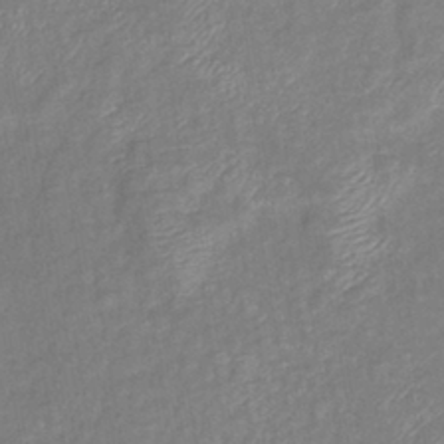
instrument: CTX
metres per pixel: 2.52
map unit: eHb
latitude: -40.4251
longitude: 80.5196
